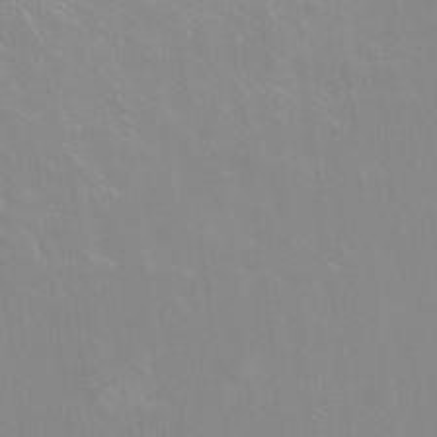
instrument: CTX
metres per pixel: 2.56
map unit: Ht
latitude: -14.4629
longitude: -42.3278
